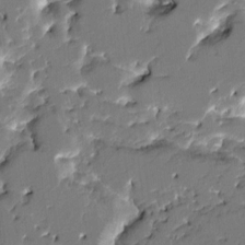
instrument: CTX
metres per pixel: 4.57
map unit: HNhu
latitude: 6.3467
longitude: -5.6883
